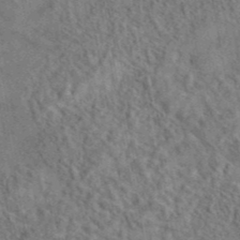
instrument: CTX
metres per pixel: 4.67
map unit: eAb
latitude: 42.8380
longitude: 109.0297
